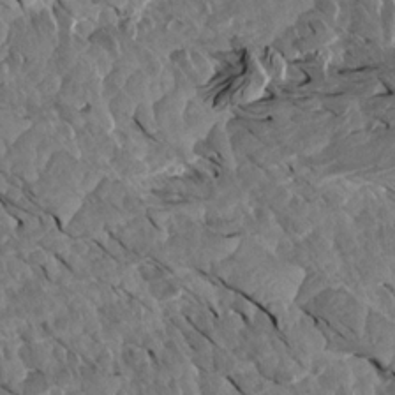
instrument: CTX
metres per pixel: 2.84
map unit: Aa
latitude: 14.2901
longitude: -140.9324
